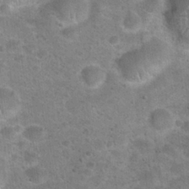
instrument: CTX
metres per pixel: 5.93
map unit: Hto
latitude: 22.0444
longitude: -49.1403
